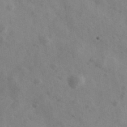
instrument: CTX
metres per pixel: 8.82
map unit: Ave
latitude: 38.8002
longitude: -107.4804
